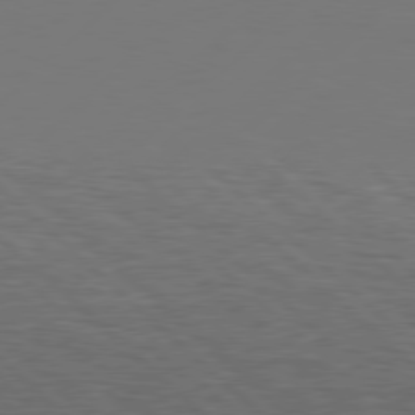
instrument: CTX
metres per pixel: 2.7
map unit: Hpe
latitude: 78.0633
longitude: -127.4804
